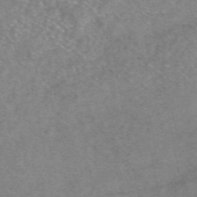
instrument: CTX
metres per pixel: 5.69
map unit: eAb
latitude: 47.0270
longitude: 103.2565
